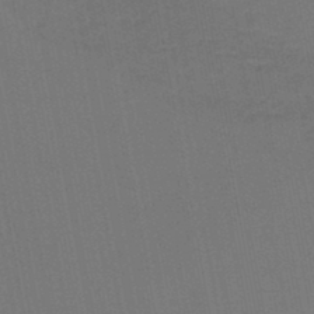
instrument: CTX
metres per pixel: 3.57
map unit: lHb
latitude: -45.8611
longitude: 63.4265
